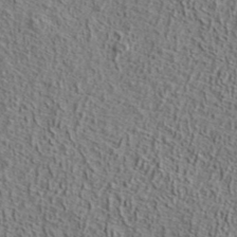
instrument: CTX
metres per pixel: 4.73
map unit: lHvf
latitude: 42.5735
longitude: -88.7058
